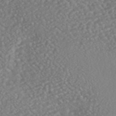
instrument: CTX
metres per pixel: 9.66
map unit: HNhu
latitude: -46.7085
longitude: 104.5762
